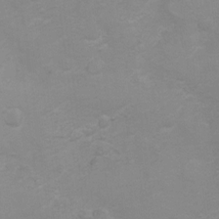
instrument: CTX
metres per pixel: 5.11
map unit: Hto
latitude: 6.7057
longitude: -35.9339
